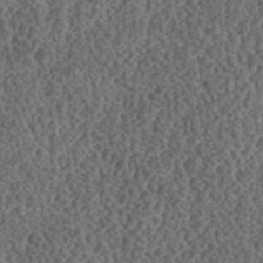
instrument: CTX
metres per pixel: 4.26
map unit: Nhe
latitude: -42.0849
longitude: -111.4427
